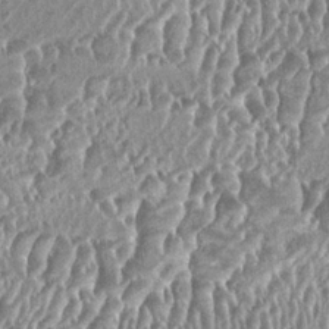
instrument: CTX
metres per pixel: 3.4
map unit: HNhu
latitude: 0.4790
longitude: 0.1039
